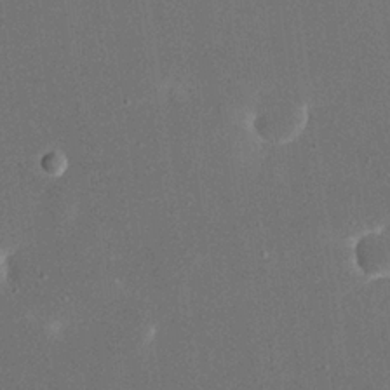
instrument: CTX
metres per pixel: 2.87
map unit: eHh
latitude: 19.3103
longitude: -69.1403
